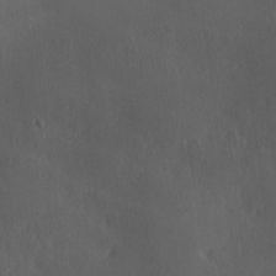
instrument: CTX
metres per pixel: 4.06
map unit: Ave
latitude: 0.4790
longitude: -113.9717
